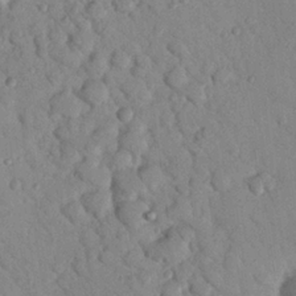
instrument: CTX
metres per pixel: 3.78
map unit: Nhu
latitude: 23.7827
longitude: -74.8191
